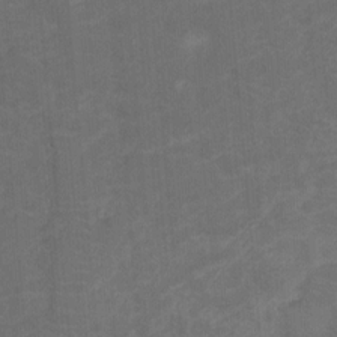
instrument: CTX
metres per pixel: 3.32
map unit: Hto
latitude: 4.7813
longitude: -31.1215
